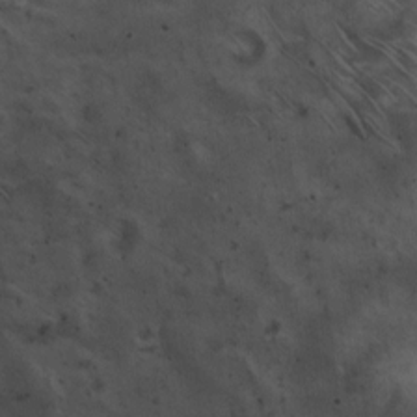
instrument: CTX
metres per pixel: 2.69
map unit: eHh
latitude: 10.3467
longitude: -62.8947
